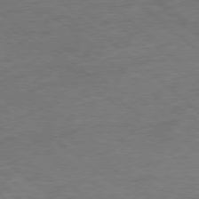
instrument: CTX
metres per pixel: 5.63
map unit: Hpe
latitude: -78.7841
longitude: 17.2943
